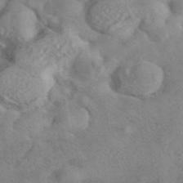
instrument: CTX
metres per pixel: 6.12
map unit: eAb
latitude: 42.5357
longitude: 109.4076
